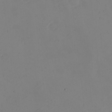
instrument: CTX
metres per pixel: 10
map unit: eHh
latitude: -2.0661
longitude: -74.5357
